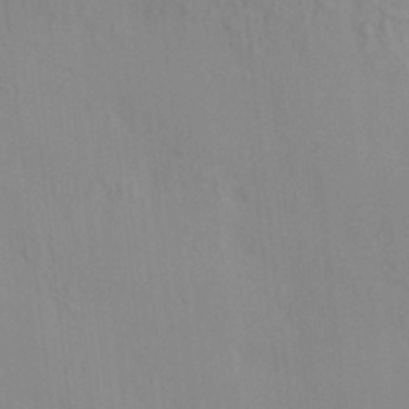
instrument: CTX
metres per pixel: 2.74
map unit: HNhu
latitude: 7.3671
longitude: 13.1809
